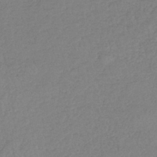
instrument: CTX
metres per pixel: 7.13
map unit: lHb
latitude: -40.8786
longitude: 61.8044
